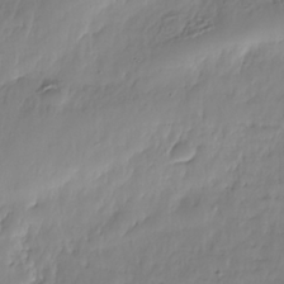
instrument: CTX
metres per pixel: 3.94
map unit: Nhe
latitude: -36.5195
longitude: -179.1970
